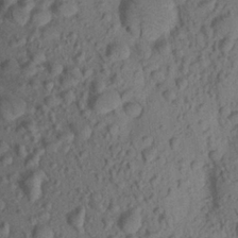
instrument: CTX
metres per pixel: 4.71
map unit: Aa
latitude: 22.4790
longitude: -147.8962
